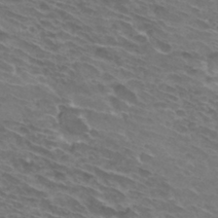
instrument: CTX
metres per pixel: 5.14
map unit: Hto
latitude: 32.6868
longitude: -43.4049
